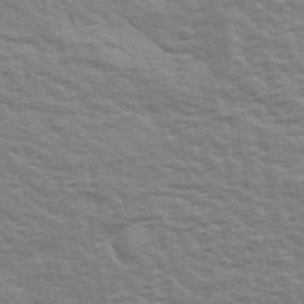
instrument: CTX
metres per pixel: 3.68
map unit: Ave
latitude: 42.8380
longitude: -113.3670
